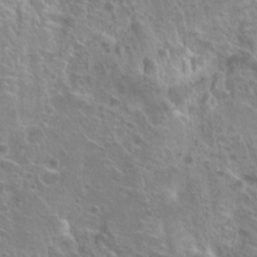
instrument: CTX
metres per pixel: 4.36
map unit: Hto
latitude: 22.1578
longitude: -39.1214
